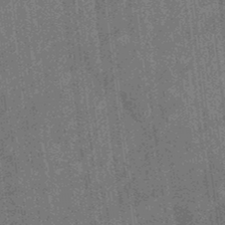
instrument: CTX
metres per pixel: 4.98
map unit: eHb
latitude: -34.9920
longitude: 78.8975
